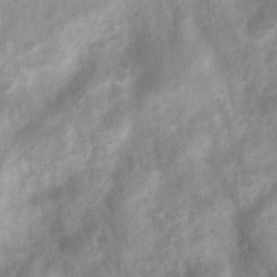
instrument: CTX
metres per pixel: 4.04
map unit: Nhu
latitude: 7.8772
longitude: -22.0633
